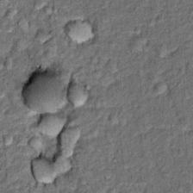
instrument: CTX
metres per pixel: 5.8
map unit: Hto
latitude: 14.6491
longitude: -34.8947
